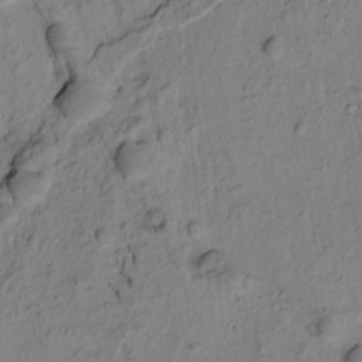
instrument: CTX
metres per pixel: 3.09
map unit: Htu
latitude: -2.4628
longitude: 172.2550
